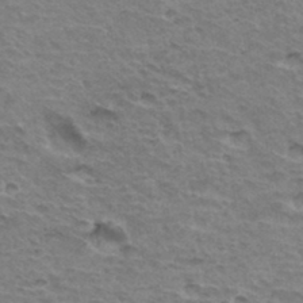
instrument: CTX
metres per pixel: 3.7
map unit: Hto
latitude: 35.4048
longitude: -43.7450
